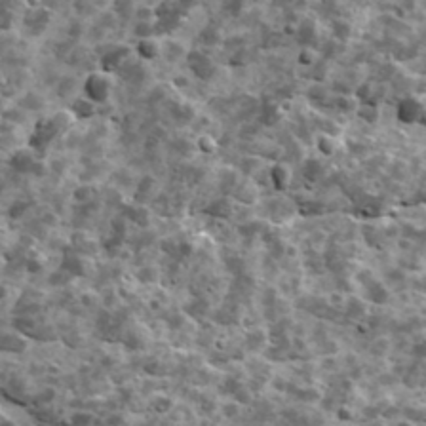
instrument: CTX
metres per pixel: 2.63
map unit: Ave
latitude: 17.2726
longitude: -134.6679
